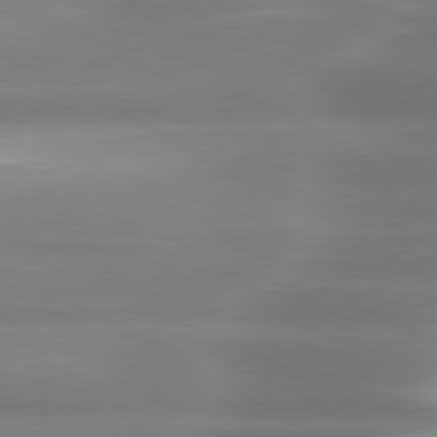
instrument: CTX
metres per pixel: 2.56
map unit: lApd
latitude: 80.5357
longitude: -135.2915
